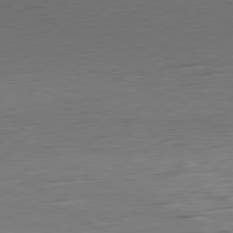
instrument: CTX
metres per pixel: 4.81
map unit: Ap
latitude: -81.4266
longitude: -59.0459
